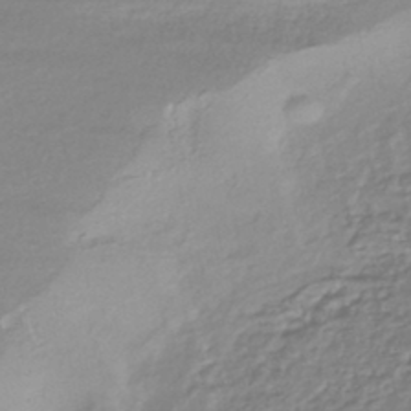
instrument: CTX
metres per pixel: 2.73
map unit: HNhu
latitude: -44.9920
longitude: 96.4629
